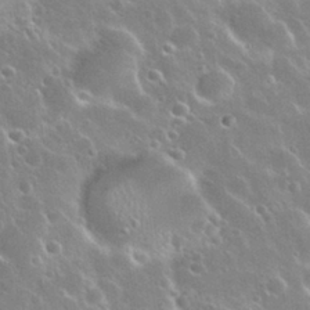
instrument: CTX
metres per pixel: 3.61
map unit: Nhu
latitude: 30.3468
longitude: -55.7449
